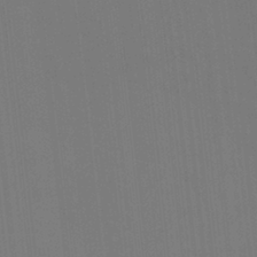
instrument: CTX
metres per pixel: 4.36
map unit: Ht
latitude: -4.5573
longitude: -27.0270
